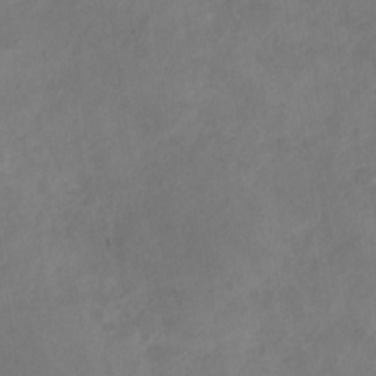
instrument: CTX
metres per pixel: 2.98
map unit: Nhu
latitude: -30.0472
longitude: -63.1592
